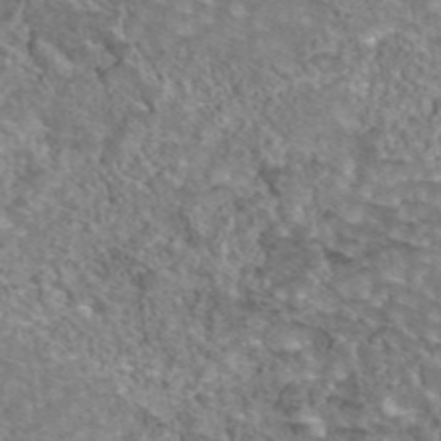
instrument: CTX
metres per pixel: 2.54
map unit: eAb
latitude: 44.3089
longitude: 105.2376
